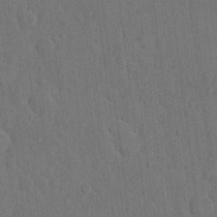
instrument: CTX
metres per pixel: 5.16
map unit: Hto
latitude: 9.8961
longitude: -60.8947
